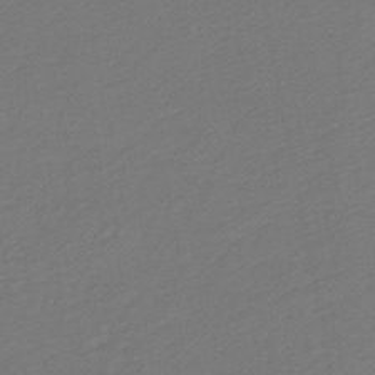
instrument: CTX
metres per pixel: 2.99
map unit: HNb
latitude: -47.4643
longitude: 57.2754
